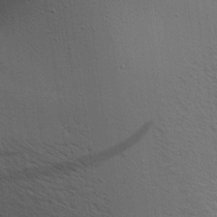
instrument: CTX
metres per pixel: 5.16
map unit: Aa
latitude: 18.6490
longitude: -141.8394
